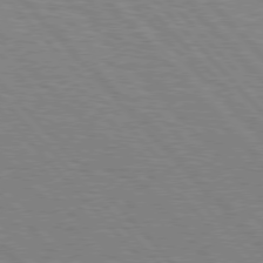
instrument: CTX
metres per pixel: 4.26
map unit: Hpe
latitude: 76.8002
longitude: -126.2334
